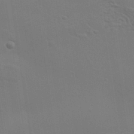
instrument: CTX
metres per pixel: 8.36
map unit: Aa
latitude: 33.2726
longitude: -133.8772
